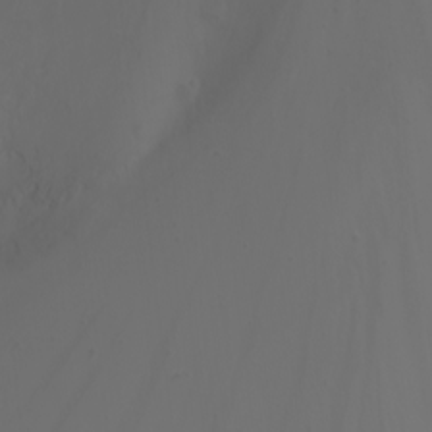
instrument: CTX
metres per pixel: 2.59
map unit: Nhu
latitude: -1.8234
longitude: -76.8569
